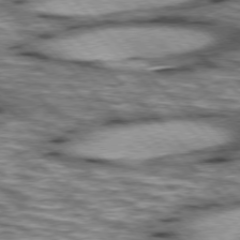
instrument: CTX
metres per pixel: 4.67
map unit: lApd
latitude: 76.4790
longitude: -50.2900
